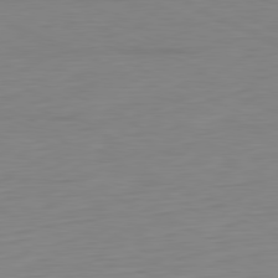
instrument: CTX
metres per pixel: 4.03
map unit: Ap
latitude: -81.1242
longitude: -60.0444
